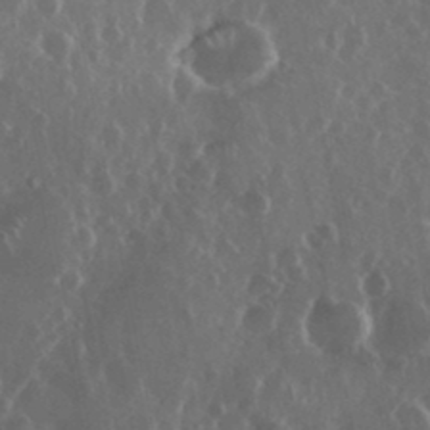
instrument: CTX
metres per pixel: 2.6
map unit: eHh
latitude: 34.4601
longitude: -59.0836
